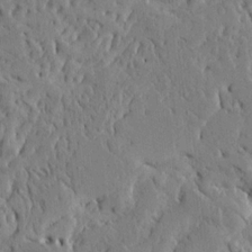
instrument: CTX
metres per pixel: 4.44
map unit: Ave
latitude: 15.0270
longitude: -139.8772
